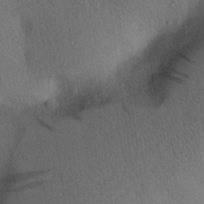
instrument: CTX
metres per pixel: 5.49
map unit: Aa
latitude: 29.2915
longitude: -144.2333
